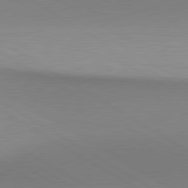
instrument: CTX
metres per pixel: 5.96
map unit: lApd
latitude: 80.6301
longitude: 147.7666
